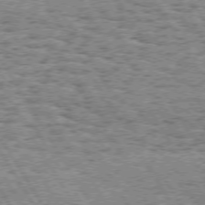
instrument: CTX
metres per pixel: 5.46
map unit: Hpe
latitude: 73.6883
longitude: -133.2348
